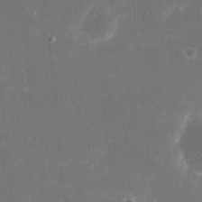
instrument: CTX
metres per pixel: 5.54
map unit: eHh
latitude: 20.8191
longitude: -68.0633
